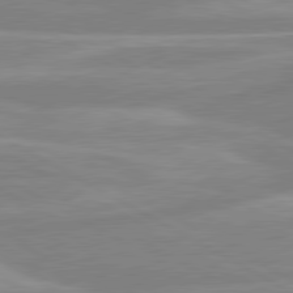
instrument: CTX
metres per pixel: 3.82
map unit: lApd
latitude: 80.5735
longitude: -168.2334
